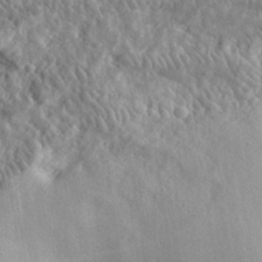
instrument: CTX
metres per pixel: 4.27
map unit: eHh
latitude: 30.3090
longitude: -74.5168
